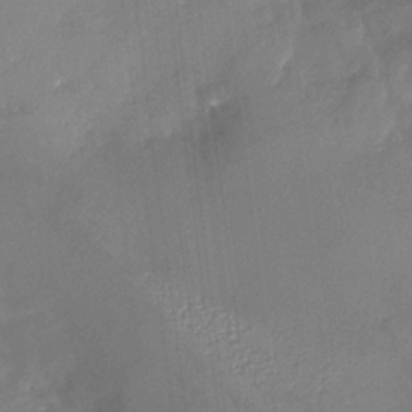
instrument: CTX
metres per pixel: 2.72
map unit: Nhu
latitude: -27.4076
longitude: -57.8583
